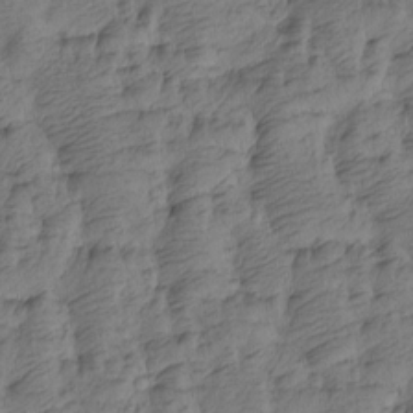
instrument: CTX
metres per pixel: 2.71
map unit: Htu
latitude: -4.8786
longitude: -177.0269
